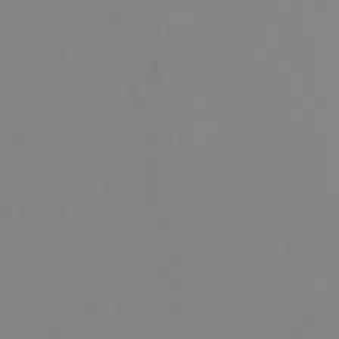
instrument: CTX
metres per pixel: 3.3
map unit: Hto
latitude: -6.9352
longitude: -47.6883
